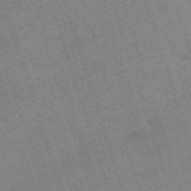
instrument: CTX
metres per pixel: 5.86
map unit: eHh
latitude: -62.6707
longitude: 49.8612
